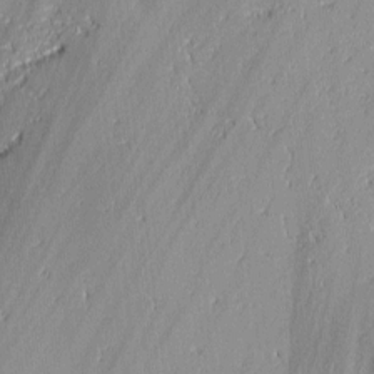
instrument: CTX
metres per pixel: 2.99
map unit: lAvf
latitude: -0.0472
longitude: -107.4804
